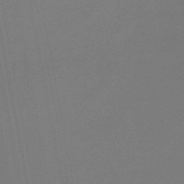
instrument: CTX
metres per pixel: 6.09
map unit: lHb
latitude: -45.3888
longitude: 77.8422
